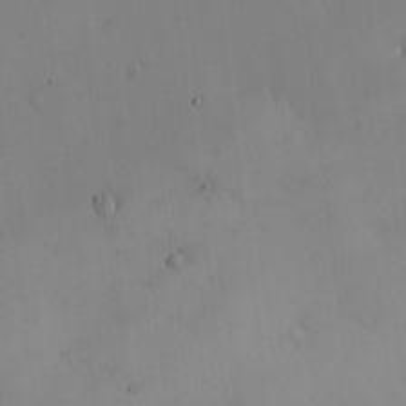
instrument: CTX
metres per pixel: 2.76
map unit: eHh
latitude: -8.8786
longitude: -66.2522
